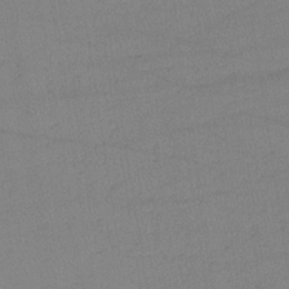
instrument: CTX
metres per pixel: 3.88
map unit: HNb
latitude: -33.6344
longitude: 64.5952
